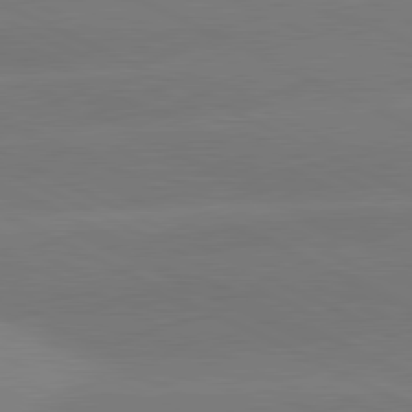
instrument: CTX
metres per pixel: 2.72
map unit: lApd
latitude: 81.1970
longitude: -154.3656
